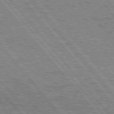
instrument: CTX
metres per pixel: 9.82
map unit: Hpe
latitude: 75.5749
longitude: -125.7827
